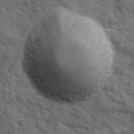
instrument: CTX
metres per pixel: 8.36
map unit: Ave
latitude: 11.4616
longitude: -103.4426
